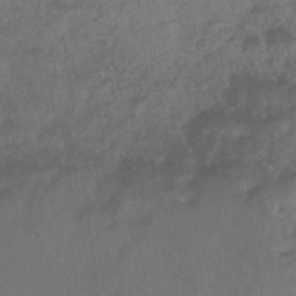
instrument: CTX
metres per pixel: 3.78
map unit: eHb
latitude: -35.0297
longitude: 81.1053
